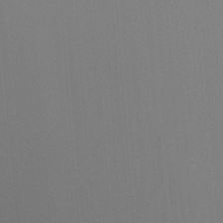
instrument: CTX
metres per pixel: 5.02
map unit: Nhu
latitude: -7.1242
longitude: -78.8191
